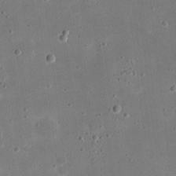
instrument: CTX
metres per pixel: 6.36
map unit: eHh
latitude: 21.0837
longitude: -67.5938
